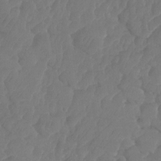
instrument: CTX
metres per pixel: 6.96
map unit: HNhu
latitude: -24.7652
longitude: 49.8234
